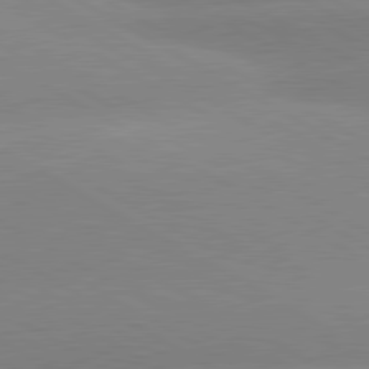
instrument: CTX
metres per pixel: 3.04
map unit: lApd
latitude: 80.6679
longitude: -152.6869
